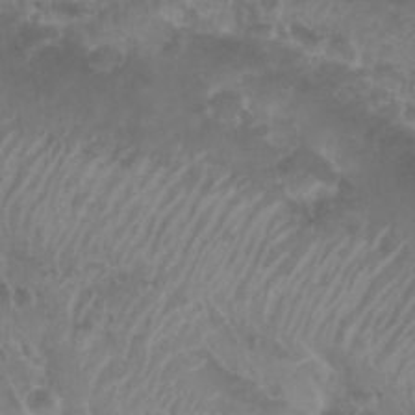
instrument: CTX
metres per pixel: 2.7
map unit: Nhu
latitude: 29.1025
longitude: -55.1781
